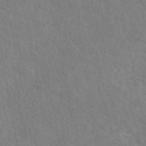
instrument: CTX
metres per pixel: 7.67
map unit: eAb
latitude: 50.4790
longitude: 111.0108
